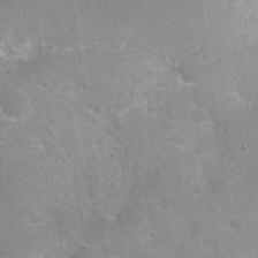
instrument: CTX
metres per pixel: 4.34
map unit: Nhu
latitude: 24.6112
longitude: -51.2537
